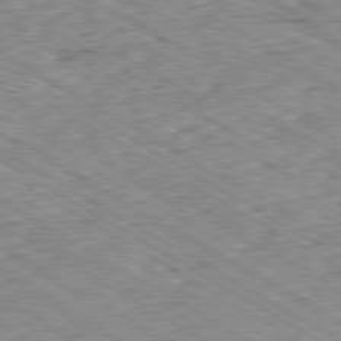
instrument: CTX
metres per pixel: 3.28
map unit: Ap
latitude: -80.2740
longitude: -50.7435
